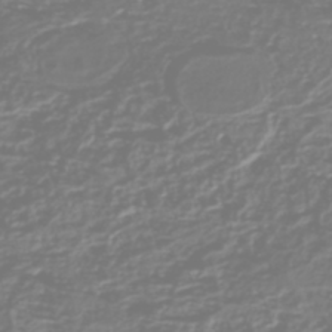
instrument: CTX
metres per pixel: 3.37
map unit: HNhu
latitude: -46.5951
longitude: 28.7274
